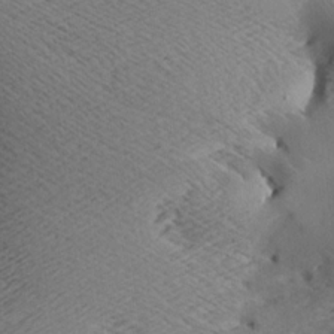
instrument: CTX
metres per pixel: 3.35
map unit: Aa
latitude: 7.5560
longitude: -140.7057
